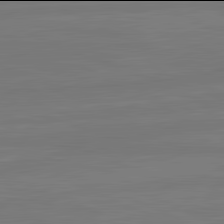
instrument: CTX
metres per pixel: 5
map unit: lApd
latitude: 81.9906
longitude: -178.7247
